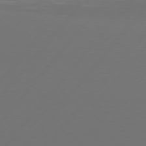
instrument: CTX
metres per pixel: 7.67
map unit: Hpe
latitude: 76.5356
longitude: -138.7435
